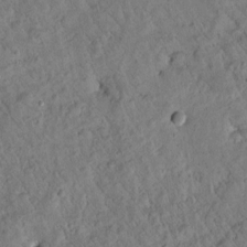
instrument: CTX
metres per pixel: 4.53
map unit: Htu
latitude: 0.1200
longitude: 175.5777
